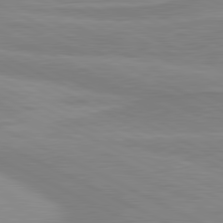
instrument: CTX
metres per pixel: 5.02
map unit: lApd
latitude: 81.0080
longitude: 170.2362
